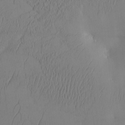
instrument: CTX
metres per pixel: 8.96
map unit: eHh
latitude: -3.7666
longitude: 16.2740
